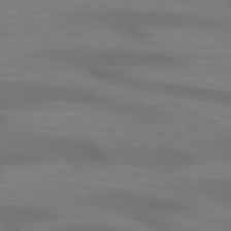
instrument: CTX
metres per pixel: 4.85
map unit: lApd
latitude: 72.2334
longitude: -49.6883
